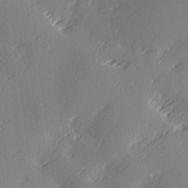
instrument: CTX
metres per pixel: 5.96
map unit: Ave
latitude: 2.4412
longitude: -111.5560
